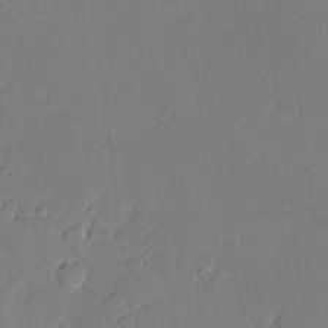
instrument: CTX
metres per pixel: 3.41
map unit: eHh
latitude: 4.7246
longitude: -72.3090
